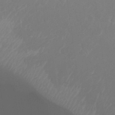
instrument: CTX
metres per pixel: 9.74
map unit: Nhu
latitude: 26.3467
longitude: -51.9339
